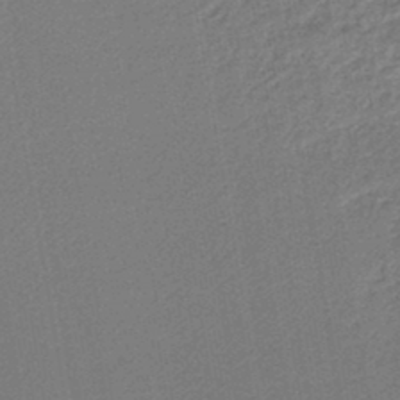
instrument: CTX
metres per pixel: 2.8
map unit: lHb
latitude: -44.5763
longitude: 64.8219
